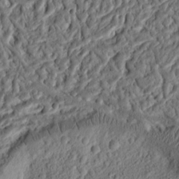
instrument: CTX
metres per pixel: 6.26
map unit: Ht
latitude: 11.7450
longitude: -75.4238
